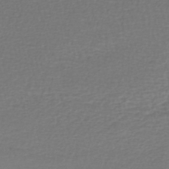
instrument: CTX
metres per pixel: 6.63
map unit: lHb
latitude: -42.7274
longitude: 64.9164
